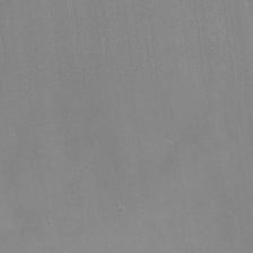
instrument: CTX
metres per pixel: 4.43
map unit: Nhu
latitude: 25.7260
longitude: -54.6301
